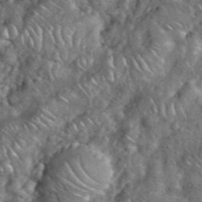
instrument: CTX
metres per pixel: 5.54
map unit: eHh
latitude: 38.3467
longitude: -58.9514
